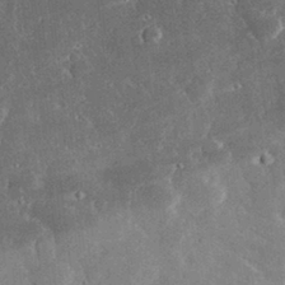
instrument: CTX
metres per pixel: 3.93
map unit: lHvf
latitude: 33.2726
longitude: -90.8947
